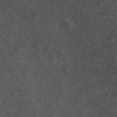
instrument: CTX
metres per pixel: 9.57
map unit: ANa
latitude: 44.1200
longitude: 26.7274
